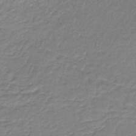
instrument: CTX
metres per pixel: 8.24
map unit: HNb
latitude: -34.2550
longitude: 61.9178
